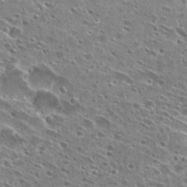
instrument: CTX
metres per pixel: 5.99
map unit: Hto
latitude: 28.1767
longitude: -44.7057
